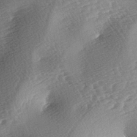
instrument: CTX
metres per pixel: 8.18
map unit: lAa
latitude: -3.8989
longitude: -126.6302
